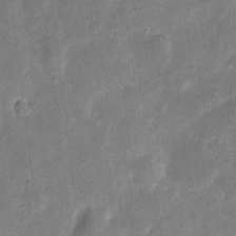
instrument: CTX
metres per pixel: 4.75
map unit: eHh
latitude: 5.2159
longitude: -71.0836
